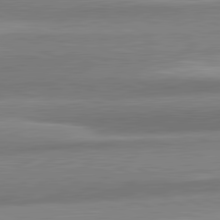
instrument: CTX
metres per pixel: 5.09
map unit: lApd
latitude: 82.0822
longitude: 179.6155
